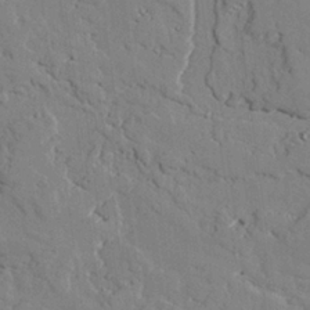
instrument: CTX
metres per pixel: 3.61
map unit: lAvf
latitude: 26.1767
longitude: -110.4979
